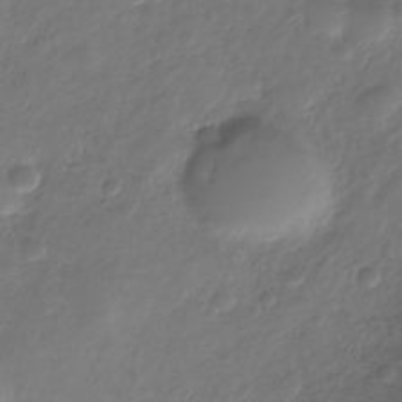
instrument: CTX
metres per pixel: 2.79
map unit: Nhe
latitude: -34.7463
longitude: -89.0270
